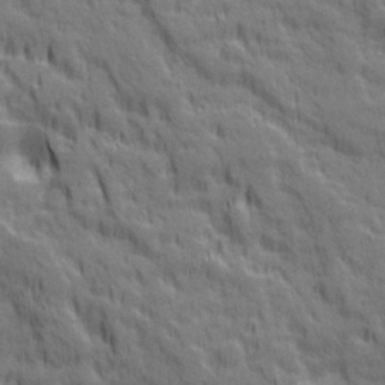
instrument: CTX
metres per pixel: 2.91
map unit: Ave
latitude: 20.0444
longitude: -134.4412
